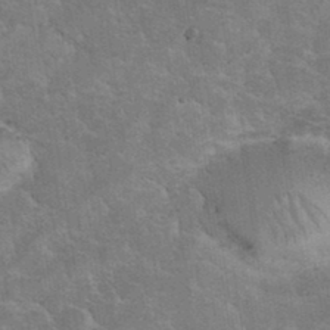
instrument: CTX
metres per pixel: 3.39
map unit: eHh
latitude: 36.4223
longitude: -67.6505
